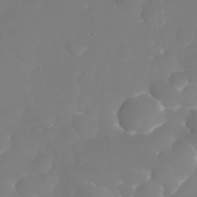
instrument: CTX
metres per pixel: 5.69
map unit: eHh
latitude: 30.8191
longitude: -65.1781
